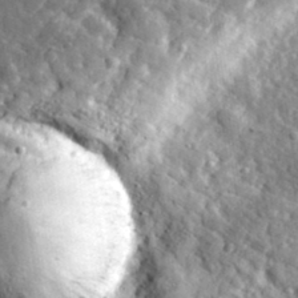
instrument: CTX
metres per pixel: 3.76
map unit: eHh
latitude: 34.8191
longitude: -80.2145
